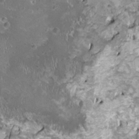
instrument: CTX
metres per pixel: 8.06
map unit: HNhu
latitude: 3.2159
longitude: 3.5210
